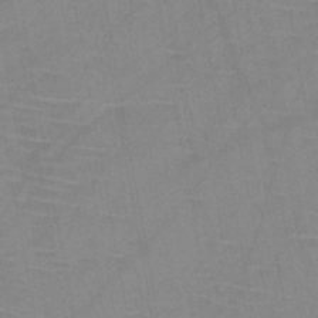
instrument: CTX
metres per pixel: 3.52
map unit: HNb
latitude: -45.1998
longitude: -40.6868
